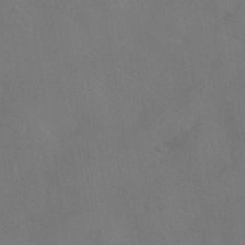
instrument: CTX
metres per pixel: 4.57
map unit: HNhu
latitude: -40.6896
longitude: 101.1998
